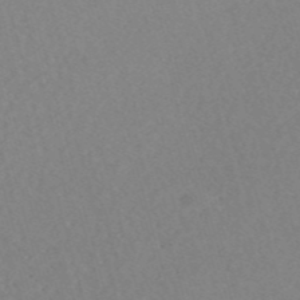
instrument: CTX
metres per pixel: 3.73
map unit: eHh
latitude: -54.6330
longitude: -89.0270
